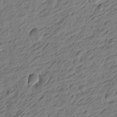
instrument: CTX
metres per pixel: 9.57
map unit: Htu
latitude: -3.7666
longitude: -176.4223
